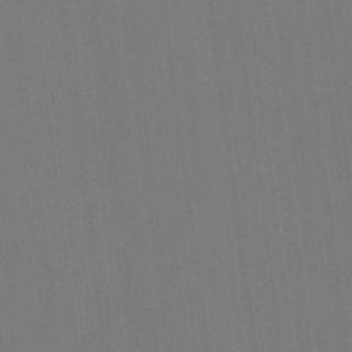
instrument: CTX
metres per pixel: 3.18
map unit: Ave
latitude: 15.6316
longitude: -130.2523
